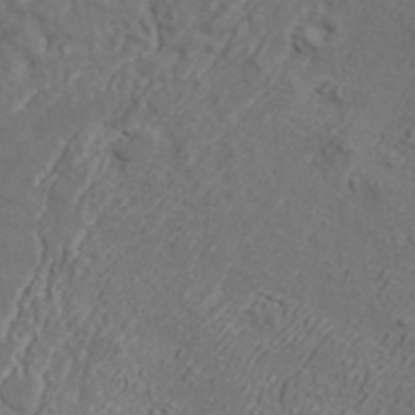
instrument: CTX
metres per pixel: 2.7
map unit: ANa
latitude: 43.1403
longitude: 35.3888
